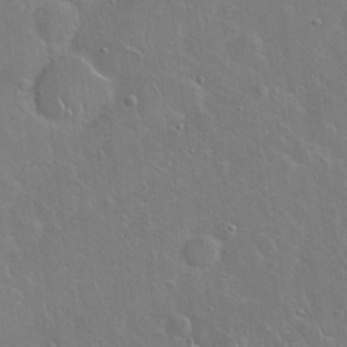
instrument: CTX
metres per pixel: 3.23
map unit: Hto
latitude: 19.3292
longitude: -49.3482
